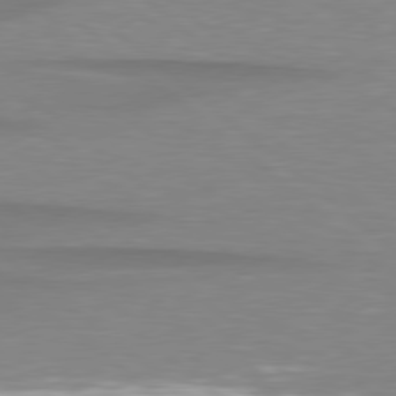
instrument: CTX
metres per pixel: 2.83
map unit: lApd
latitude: 78.8569
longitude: -88.7247
